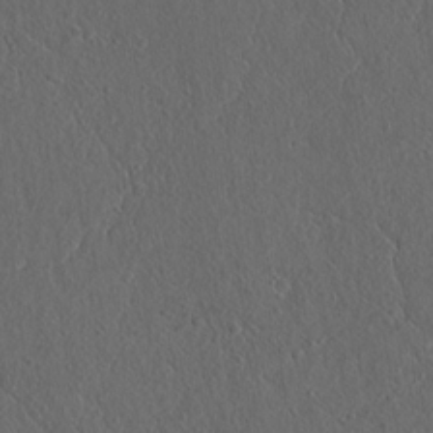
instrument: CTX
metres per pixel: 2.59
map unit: lAvf
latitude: 7.7072
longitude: 167.1620
